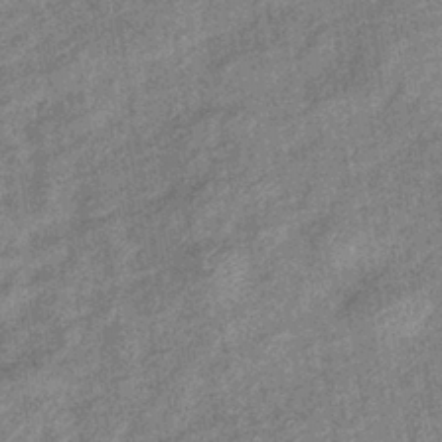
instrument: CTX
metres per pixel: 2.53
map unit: eHb
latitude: -38.6141
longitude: 79.2942
